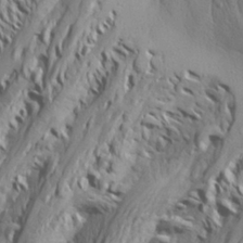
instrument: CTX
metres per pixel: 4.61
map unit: Aa
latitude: 26.1011
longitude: -144.2333
